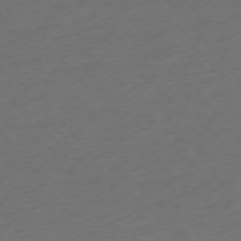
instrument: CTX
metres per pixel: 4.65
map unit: Ap
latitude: -74.9542
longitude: -72.2523
